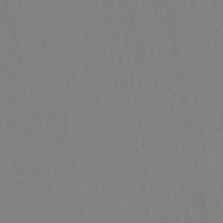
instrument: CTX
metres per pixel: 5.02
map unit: eHh
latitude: -43.2375
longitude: -31.8773
